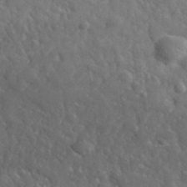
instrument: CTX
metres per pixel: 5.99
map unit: lHvf
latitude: 36.0444
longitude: -87.1970
